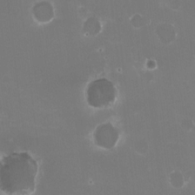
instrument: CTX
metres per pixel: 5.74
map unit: HNhu
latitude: -2.3873
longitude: -3.8394
